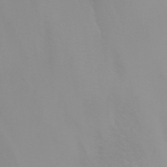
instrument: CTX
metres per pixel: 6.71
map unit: Nhu
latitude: -6.8975
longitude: -79.5371
